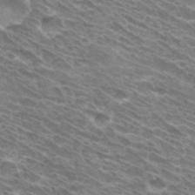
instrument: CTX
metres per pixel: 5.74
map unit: Hto
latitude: 31.8395
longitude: -43.9528
